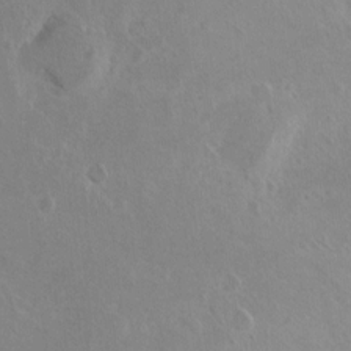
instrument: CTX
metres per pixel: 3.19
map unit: Hto
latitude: 9.2915
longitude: -35.3103
